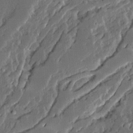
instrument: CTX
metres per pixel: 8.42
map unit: Ave
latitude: 14.2901
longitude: -136.8002
